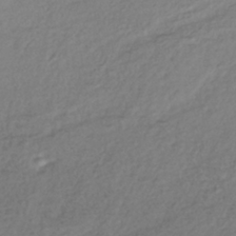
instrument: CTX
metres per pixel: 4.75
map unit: lHb
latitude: -37.9745
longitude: 69.6343
